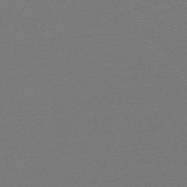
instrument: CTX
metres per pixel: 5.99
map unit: Nve
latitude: -56.9353
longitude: 62.6896
